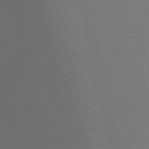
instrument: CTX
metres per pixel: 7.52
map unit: Htu
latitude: -11.5966
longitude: -70.8380
